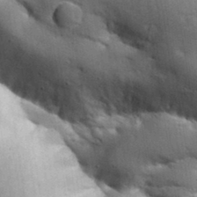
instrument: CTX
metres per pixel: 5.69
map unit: Aa
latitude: 32.9514
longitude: -144.2522
